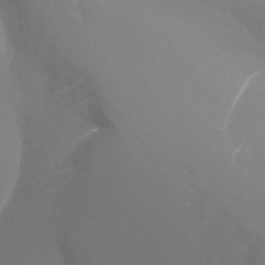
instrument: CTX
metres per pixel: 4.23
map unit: Nhu
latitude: -13.9178
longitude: -59.8017
